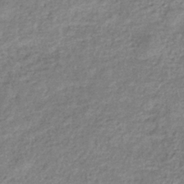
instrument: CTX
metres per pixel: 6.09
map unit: eHb
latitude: -36.9730
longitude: 80.2551
